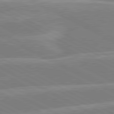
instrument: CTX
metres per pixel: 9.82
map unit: lApd
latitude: 80.8758
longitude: -124.4979
